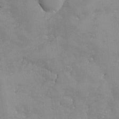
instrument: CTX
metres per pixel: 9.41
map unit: Ave
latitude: -8.5196
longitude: -117.5749
